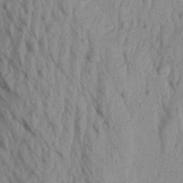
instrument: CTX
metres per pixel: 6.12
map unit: Aa
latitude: 19.0836
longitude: -147.1970
